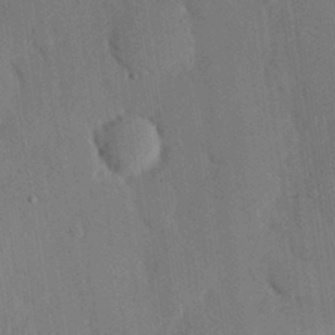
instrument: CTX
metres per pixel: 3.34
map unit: eHh
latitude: 27.1025
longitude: -80.0444
